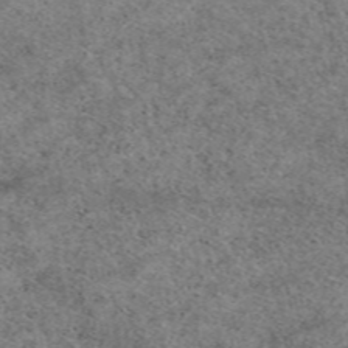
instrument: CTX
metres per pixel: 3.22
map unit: eAb
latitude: 50.4601
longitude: 109.4454
